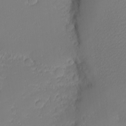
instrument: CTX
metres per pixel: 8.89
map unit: eHh
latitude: -7.6344
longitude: -70.8380
